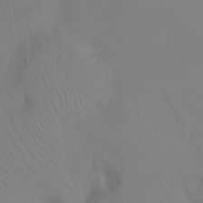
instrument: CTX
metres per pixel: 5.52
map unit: Ht
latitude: -3.3320
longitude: -26.2712
